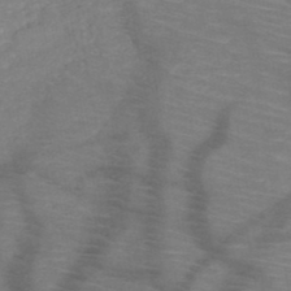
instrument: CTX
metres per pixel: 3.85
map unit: HNb
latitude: -49.6533
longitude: -44.5546
